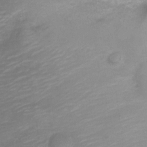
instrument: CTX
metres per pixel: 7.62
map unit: Nve
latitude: -18.2362
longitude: 109.3887
